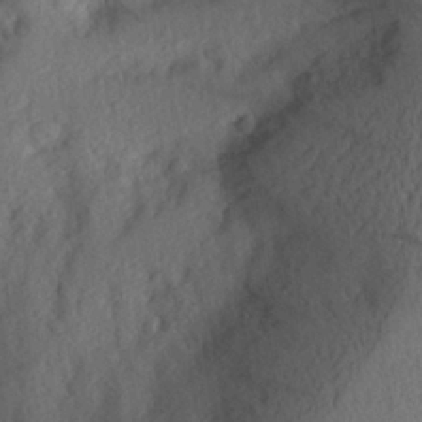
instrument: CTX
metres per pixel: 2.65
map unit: Aa
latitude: 25.8394
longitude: -146.4412
